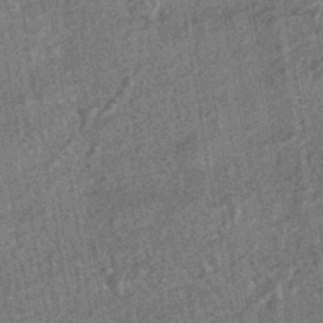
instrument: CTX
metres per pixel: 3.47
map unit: HNhu
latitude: -43.1998
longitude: 98.2928
